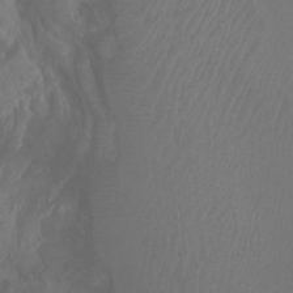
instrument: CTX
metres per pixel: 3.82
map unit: Ht
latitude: -0.7653
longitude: -18.1955
